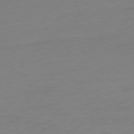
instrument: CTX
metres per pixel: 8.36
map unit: Ap
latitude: -78.5195
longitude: -67.2159
